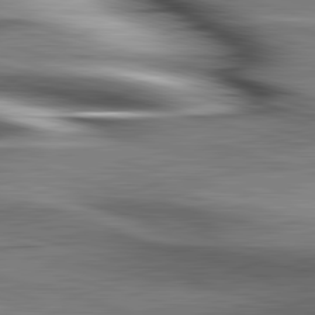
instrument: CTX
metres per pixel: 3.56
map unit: lApd
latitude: 83.0458
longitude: -130.6491
